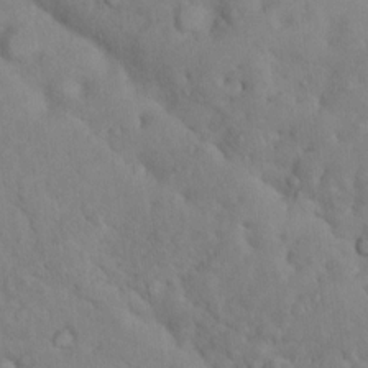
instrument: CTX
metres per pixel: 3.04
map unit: Nhu
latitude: 10.8191
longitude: -26.2712
